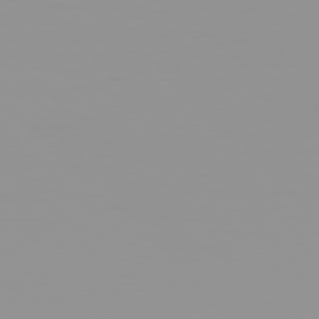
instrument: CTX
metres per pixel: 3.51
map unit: Hpe
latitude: 77.7260
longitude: -140.7624
